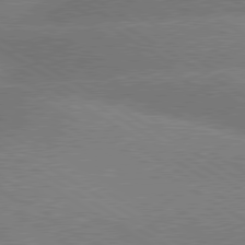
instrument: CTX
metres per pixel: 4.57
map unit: lApd
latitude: 79.8017
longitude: -153.0270
